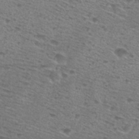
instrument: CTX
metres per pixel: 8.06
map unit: Nhu
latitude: 28.5923
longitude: -48.0633
